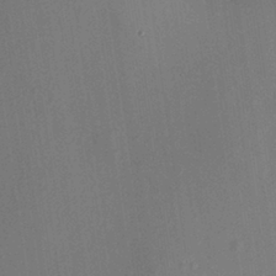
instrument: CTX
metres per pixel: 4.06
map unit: HNhu
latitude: 8.2145
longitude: -0.7435
